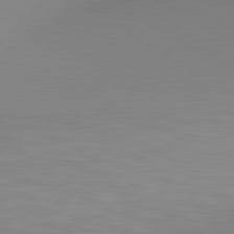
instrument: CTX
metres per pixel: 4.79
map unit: lApd
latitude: 80.1767
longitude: 132.6330
